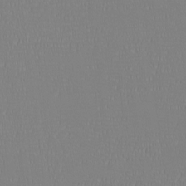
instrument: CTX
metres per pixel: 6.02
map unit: eHh
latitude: -6.5196
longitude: -83.0647
